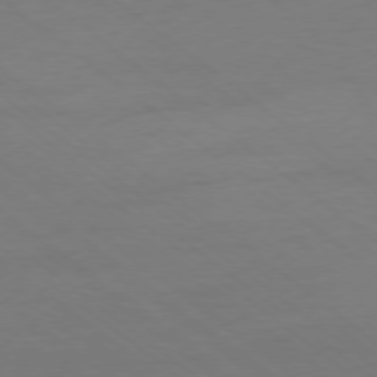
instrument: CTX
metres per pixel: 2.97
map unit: Ap
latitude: -78.7274
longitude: -55.9906
